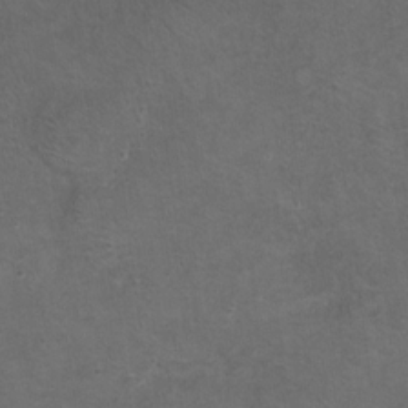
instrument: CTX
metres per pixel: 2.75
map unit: Ht
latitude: 5.2348
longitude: -36.3467
